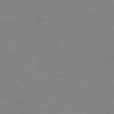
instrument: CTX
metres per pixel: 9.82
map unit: Ap
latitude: -78.2550
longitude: -76.9136
